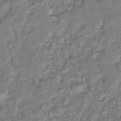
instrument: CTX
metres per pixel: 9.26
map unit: lHb
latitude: -40.8597
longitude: 75.1432
